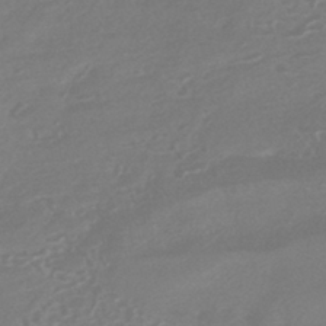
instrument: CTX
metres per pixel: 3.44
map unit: HNhu
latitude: -42.6140
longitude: 92.4062
